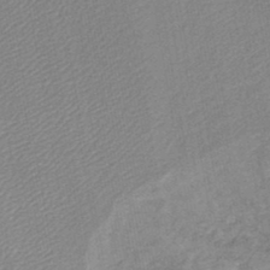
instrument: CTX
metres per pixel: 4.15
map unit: lHb
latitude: -44.3117
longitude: 64.5952
